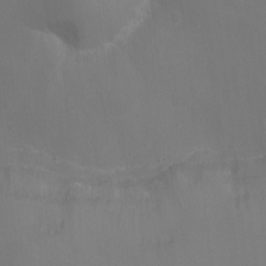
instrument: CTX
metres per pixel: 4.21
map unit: Ht
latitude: -9.7855
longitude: -46.3657
